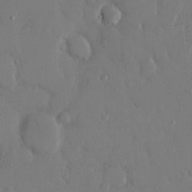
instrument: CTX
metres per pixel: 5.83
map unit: eHh
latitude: 14.1389
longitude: -69.6316
